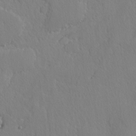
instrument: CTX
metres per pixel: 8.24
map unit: lAvf
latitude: -4.4440
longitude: -108.6301
